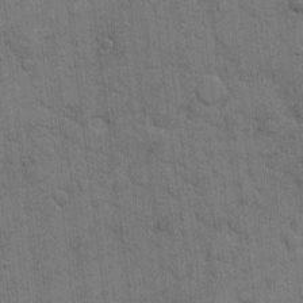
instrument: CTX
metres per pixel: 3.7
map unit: eHh
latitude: 11.7261
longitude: -65.2726
